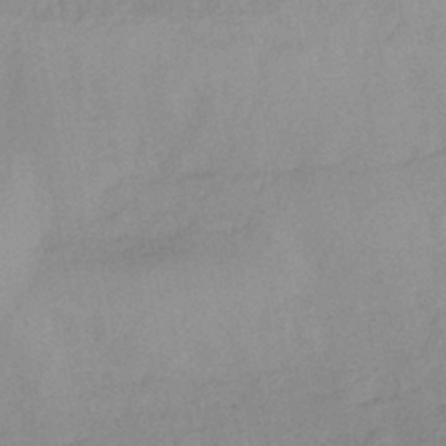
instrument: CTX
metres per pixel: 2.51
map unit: HNhu
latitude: -41.2943
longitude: 92.3684
